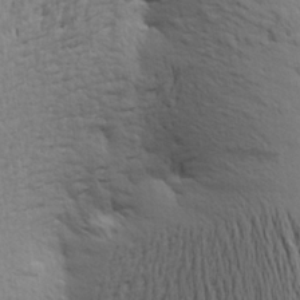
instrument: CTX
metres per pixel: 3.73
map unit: Aa
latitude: 22.8380
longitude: -150.1955
